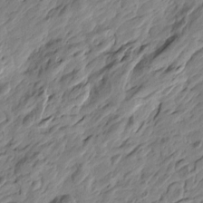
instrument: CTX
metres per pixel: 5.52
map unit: Htu
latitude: -3.3887
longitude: -178.6869
